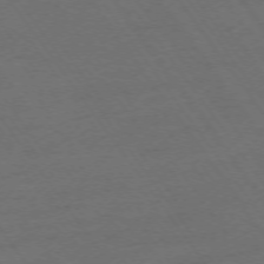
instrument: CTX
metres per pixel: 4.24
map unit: Ap
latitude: -74.1795
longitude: -74.4979
